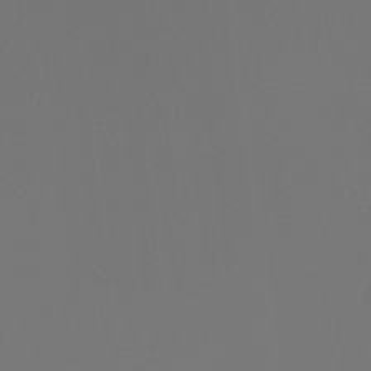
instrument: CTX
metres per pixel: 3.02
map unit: Nhu
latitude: -6.8786
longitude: -94.9514
